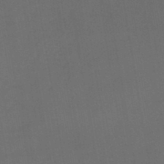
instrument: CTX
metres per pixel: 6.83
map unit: lHb
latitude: -44.8975
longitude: 72.7841
